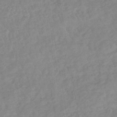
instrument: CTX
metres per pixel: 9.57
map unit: lHb
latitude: -40.0661
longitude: 72.5007
